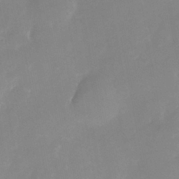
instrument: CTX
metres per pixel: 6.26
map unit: Nhu
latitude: -25.5399
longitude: -70.1389
